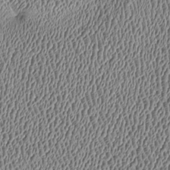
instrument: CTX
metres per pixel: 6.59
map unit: Htu
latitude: -7.1053
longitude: 156.6329
